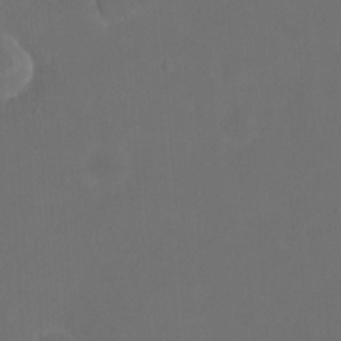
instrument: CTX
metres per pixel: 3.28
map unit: eHh
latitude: 23.5182
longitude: -66.7624
